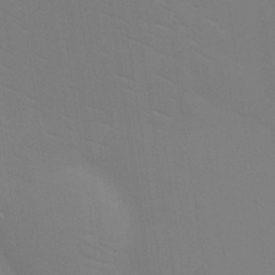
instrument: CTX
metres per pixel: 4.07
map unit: HNhu
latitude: 13.8772
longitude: 13.0109
